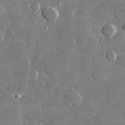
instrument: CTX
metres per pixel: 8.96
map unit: lHvf
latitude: 31.2348
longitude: -93.6694
